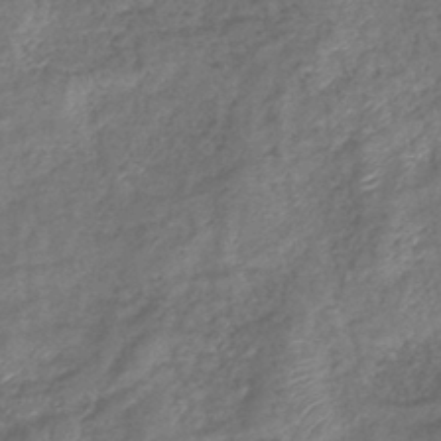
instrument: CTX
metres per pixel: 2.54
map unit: eHb
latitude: -39.8611
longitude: 78.9919
